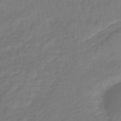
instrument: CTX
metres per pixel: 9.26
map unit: lHb
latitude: -42.5006
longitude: 81.2565
